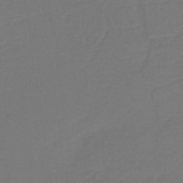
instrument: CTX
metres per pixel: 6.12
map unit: HNb
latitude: -34.2928
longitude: 61.0298
